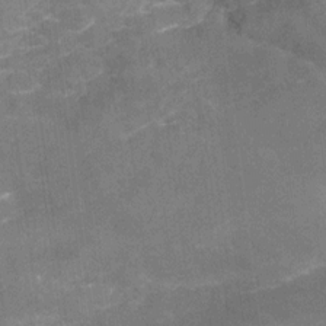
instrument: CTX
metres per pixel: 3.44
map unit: Nhu
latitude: -22.6519
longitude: -55.8772
